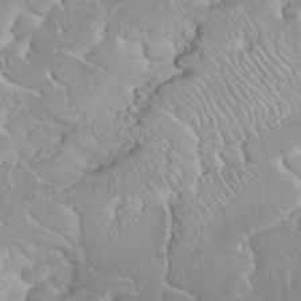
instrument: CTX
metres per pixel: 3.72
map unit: eHh
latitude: 35.5371
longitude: -63.6505
